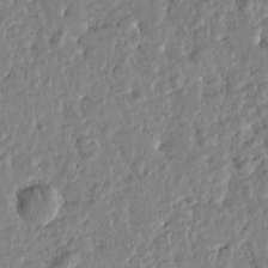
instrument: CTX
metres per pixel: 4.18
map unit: Htu
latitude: -0.8219
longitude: -178.6869
